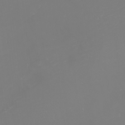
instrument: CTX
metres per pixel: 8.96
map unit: eHh
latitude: -1.1620
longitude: -79.5749
